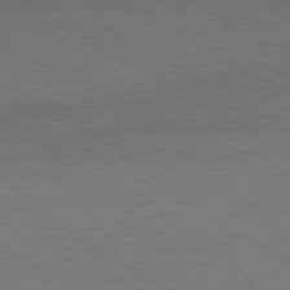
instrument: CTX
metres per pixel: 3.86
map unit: Hpe
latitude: -80.6708
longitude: 19.6911
